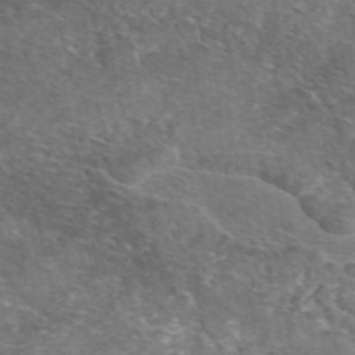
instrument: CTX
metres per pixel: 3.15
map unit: eAb
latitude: 49.8772
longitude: 111.1809
